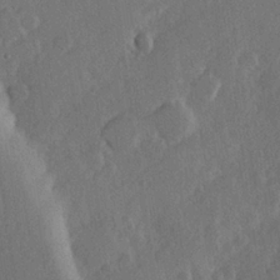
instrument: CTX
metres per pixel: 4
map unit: Hve
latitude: 24.0444
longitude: 145.0298
